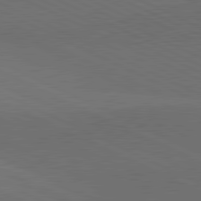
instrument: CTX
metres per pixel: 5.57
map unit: lApd
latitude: 81.4426
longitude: 148.9542
